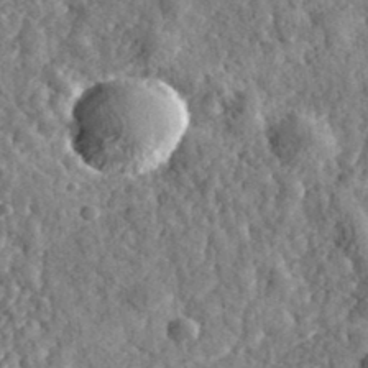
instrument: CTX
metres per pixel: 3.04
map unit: eHh
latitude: 35.7827
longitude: -79.9150
